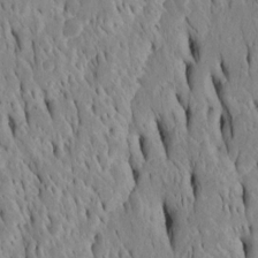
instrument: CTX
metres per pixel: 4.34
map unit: Htu
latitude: -4.6707
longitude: 151.5399
